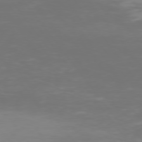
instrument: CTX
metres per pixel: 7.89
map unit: Hpe
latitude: 74.4223
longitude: -125.1781
